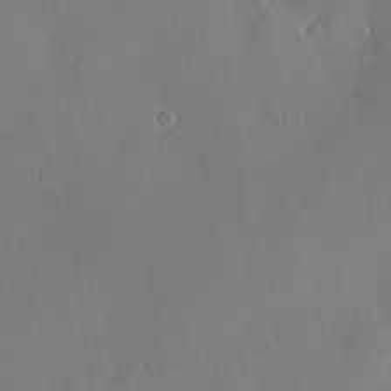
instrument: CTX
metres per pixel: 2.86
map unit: Hve
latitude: -9.3887
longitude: 176.0283
